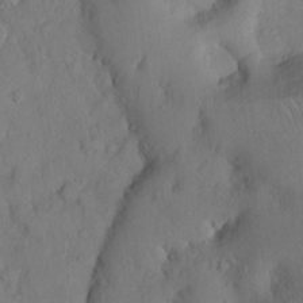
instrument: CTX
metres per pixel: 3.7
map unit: Hto
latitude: 12.4034
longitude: -56.3089
